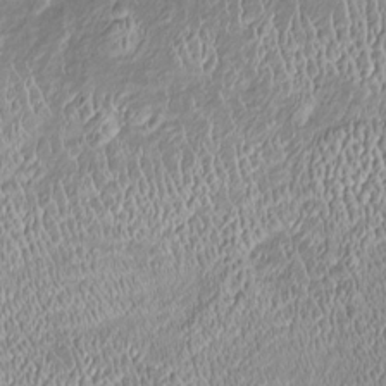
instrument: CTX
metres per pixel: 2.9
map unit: Htu
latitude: -6.4062
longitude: 157.6155
